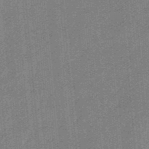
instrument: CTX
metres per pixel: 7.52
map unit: HNb
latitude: -34.8975
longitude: 57.1242
